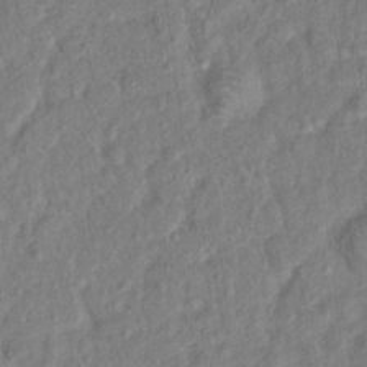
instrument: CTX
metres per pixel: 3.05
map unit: Hto
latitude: 14.5168
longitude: -38.5735
